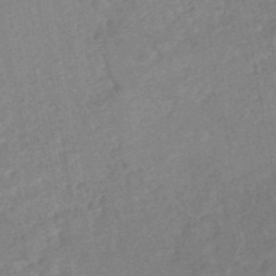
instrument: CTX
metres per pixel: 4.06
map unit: HNhu
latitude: -47.6155
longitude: 98.9919
